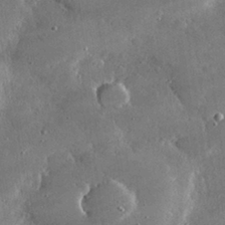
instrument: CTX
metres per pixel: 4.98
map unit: lHvf
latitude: 30.8569
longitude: -93.5560
